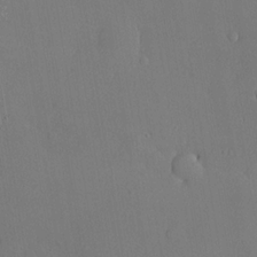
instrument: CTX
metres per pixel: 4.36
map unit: lHvf
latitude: 20.6491
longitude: 145.1620
